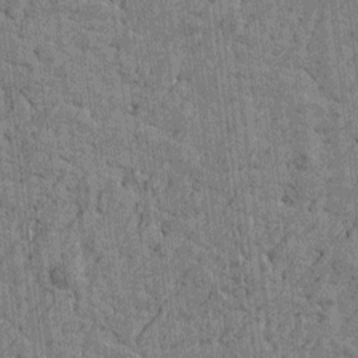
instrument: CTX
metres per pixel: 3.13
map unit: Htu
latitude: -4.7085
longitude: -179.2915
